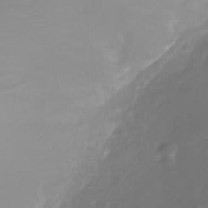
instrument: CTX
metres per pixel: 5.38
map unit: Nhe
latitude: -35.9367
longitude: -90.2145
